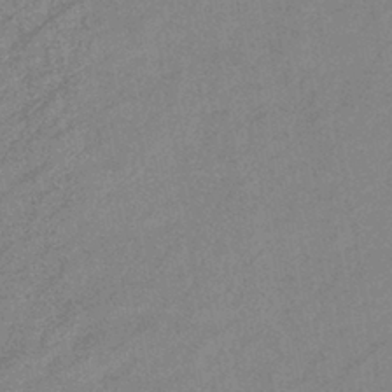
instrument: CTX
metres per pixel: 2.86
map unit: eHb
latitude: -41.0675
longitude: 82.4251
